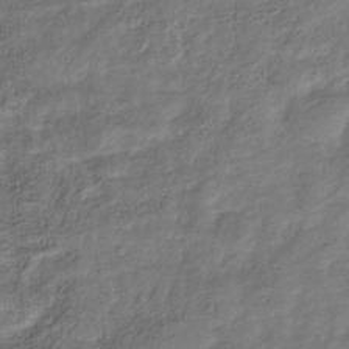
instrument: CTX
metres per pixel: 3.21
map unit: eHb
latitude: -34.3306
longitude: 79.6910
